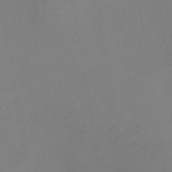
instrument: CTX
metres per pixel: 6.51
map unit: lHb
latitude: -37.5588
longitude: 74.3685
